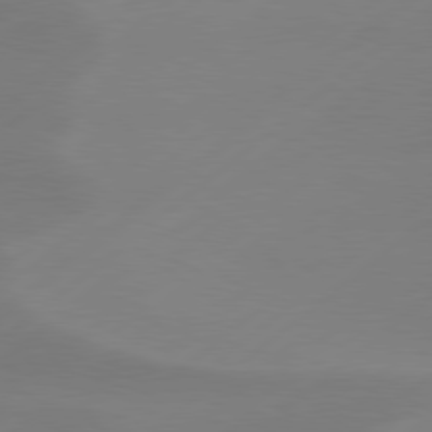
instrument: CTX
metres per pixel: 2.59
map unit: Hpe
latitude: 78.6113
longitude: -131.7450
